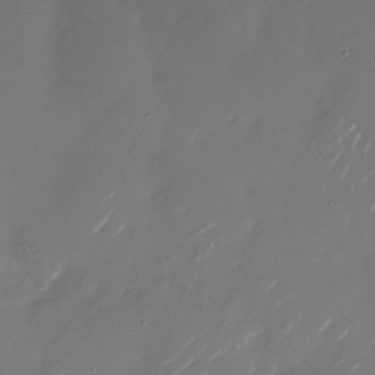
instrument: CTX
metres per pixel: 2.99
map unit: Nhu
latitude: -27.6532
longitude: -74.2145
